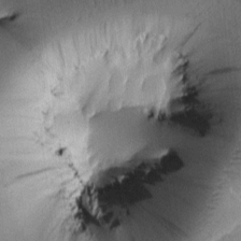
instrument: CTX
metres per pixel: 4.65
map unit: Htu
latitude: -0.4062
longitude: 171.7289
